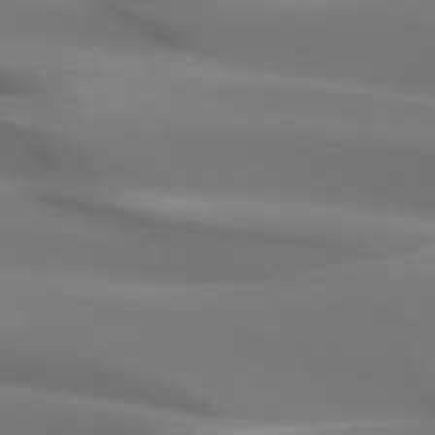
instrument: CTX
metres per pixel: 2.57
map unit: lApd
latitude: 73.4049
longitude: -50.2711
